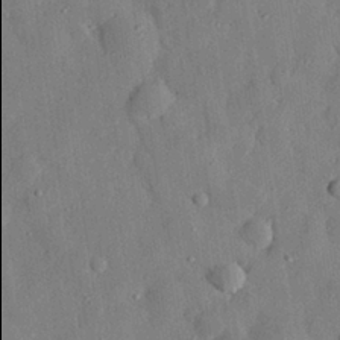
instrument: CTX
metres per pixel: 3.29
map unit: eHh
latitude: 27.8017
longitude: -77.9906
